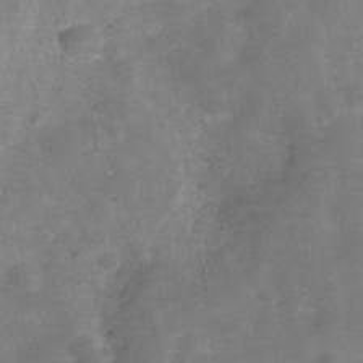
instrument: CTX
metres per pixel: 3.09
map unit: Hve
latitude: -30.9352
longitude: 92.8786
